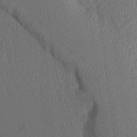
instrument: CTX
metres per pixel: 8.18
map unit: Ave
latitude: 13.4993
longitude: -106.4790
